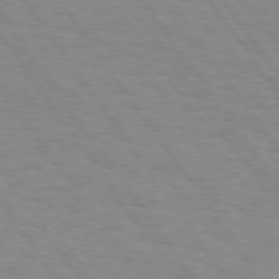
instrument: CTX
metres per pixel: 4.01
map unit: Hpe
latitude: 74.0255
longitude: -137.3482
